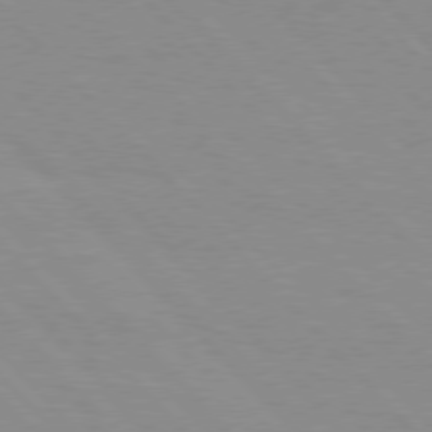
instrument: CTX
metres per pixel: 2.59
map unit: Hpe
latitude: 76.5734
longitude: -154.3845
